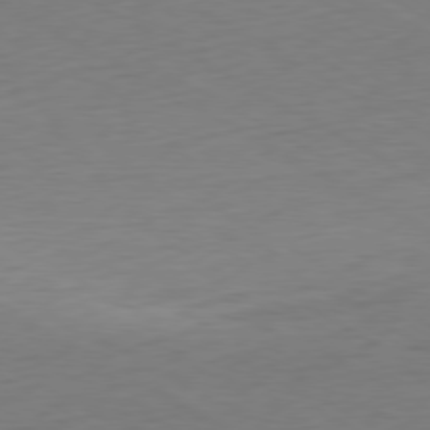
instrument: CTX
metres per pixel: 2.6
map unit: Ap
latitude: -79.6155
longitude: -57.2536
